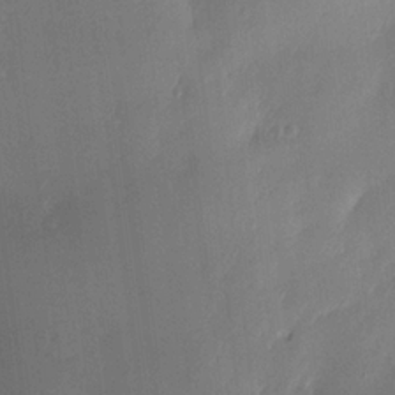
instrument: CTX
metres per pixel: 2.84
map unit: Nve
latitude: -7.3887
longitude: 174.3306
